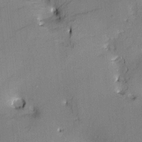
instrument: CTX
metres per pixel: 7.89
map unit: Nve
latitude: -8.4062
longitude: 175.3698
